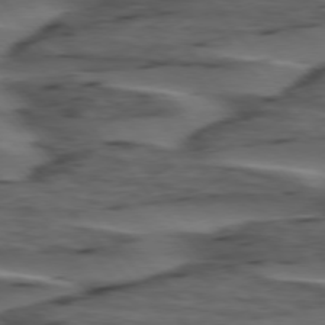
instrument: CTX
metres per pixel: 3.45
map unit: lApd
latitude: 75.7261
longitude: -71.0836
